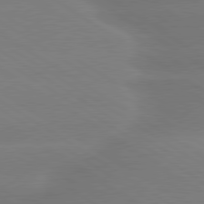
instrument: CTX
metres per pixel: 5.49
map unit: lApd
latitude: 79.9528
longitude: -141.9339
